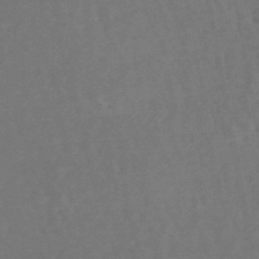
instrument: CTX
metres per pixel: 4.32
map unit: lHb
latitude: -47.8044
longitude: 73.9556
